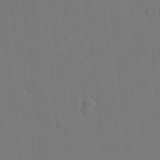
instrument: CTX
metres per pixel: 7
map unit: HNhu
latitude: 7.3860
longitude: 4.0094
